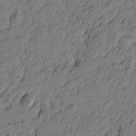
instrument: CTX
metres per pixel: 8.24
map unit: Htu
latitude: -5.9745
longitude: -179.8017
